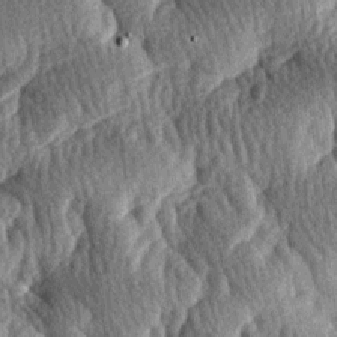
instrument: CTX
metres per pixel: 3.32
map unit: lAa
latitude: -7.7666
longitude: -127.6505
